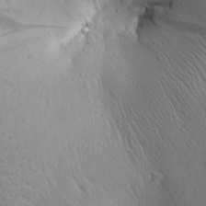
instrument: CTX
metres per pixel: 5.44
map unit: Aa
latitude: 26.2712
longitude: -142.2712
